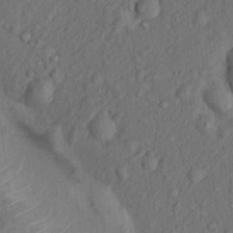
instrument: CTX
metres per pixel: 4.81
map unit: Hto
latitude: 15.3671
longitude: -30.8191
